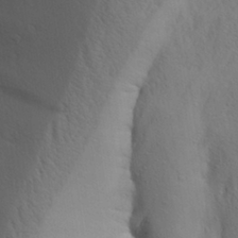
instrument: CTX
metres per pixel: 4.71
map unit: Aa
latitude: 27.1214
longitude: -148.4034
